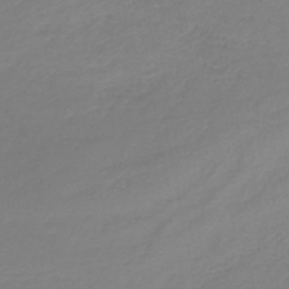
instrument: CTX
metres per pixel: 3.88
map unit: lHb
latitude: -40.5007
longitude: 72.3873
